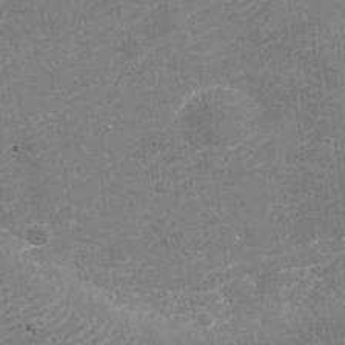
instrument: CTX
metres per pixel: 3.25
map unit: Nhu
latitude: -30.4629
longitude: -71.9906
